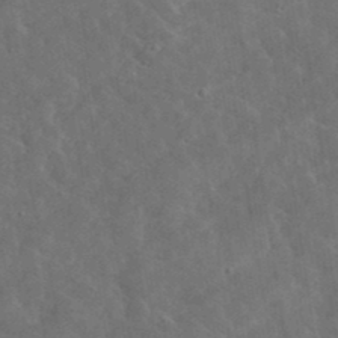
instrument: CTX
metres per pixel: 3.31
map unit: lHvf
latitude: 37.3482
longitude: -89.8962
